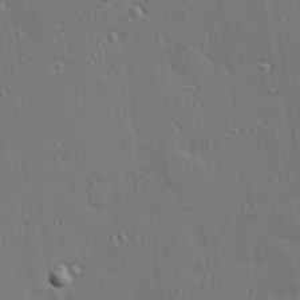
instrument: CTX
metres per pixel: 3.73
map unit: Hve
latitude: 27.1970
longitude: -90.5924
